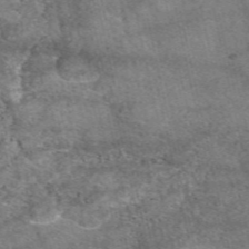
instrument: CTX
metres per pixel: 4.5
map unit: eAb
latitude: 48.8002
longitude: 121.9178
